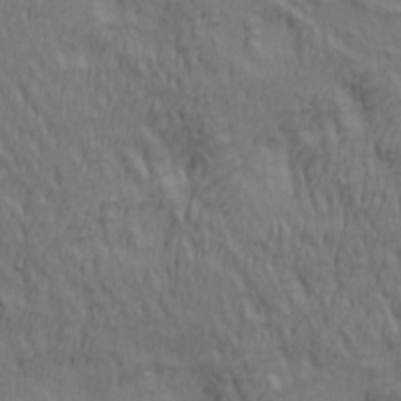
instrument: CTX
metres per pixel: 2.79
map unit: lAa
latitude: 4.4601
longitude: -115.4426
